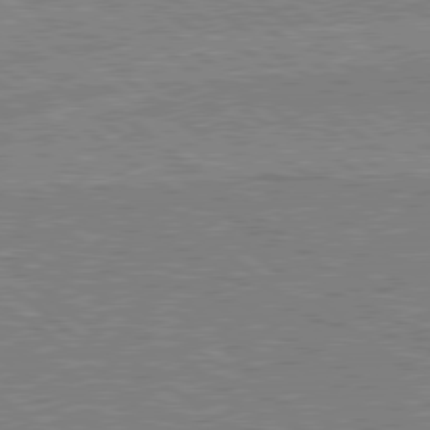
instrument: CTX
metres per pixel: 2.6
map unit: Hpe
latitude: 78.9514
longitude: -168.2523
